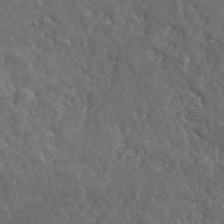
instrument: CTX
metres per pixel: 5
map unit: lHvf
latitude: 36.0444
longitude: -87.2348
